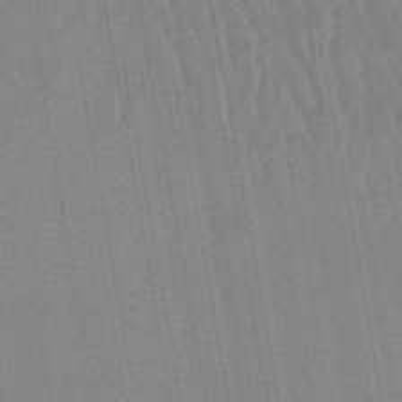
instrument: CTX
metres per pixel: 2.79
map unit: lHb
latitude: -48.2929
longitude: 71.1620
